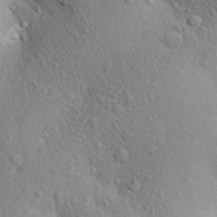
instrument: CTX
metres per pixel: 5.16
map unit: Aa
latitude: 27.9906
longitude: -148.7813
